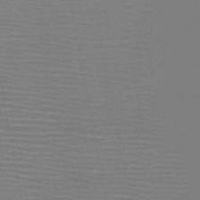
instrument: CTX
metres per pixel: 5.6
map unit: HNb
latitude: -46.5951
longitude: -44.4979
